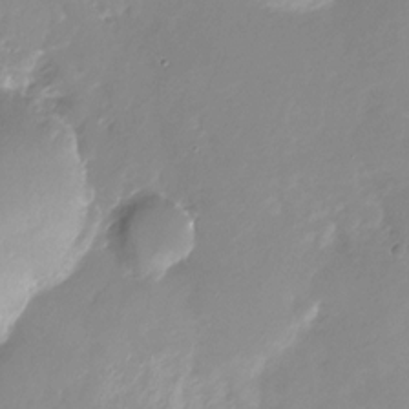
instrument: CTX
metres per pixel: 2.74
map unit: Nhu
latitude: -28.2928
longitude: -79.8773
